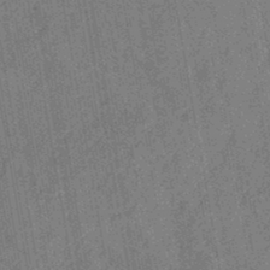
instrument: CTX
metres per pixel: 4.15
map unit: HNb
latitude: -44.0094
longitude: -37.8584
